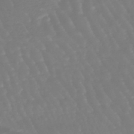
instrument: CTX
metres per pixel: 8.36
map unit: eHb
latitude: -46.0661
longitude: 79.6533
